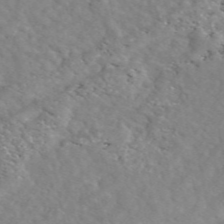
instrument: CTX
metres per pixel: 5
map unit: eAb
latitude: 48.4034
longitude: 117.7666
